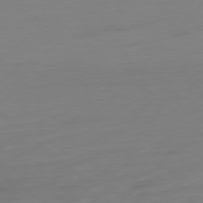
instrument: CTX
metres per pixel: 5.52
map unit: Ap
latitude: -78.4818
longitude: -77.3292
